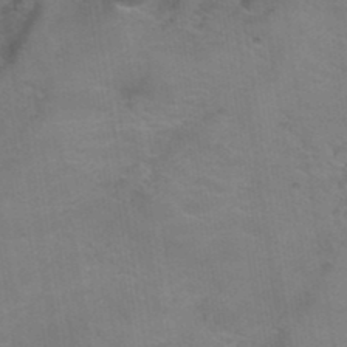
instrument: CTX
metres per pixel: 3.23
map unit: Hto
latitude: 39.2348
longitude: -41.9717
